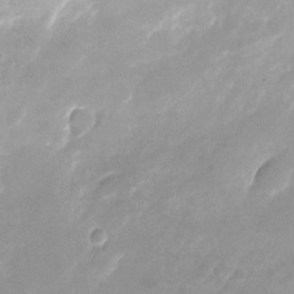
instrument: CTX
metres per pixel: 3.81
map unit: Nhu
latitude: -24.2739
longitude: -70.2900
